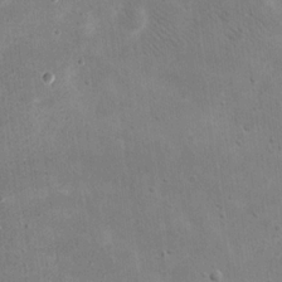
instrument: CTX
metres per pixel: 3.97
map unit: eHh
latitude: 21.5371
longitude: -67.4426
